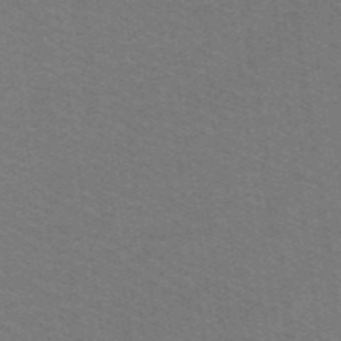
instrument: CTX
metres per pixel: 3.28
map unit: lHb
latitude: -42.9919
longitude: 54.7841
